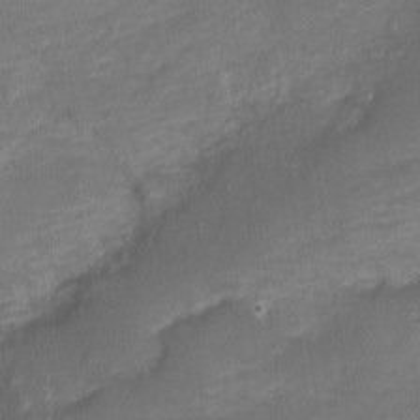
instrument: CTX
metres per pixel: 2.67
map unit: Nve
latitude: -18.4629
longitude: 109.3510
